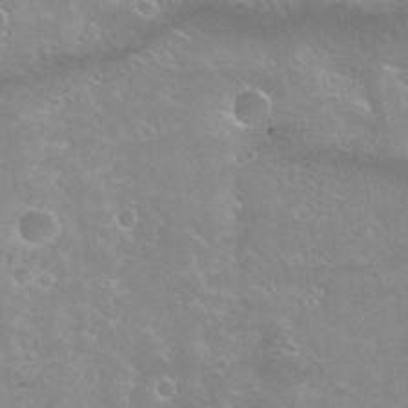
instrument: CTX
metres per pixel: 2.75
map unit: Hto
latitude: 26.7435
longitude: -40.1199
